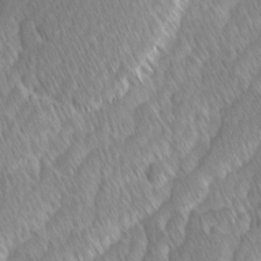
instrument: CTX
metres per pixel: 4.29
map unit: Ave
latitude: -1.2187
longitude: -114.0444
